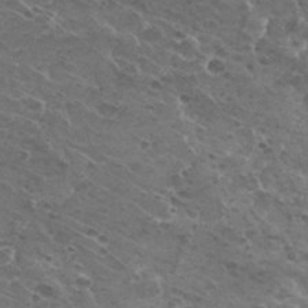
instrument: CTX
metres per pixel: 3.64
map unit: Nhu
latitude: 29.7449
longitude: -48.4034
